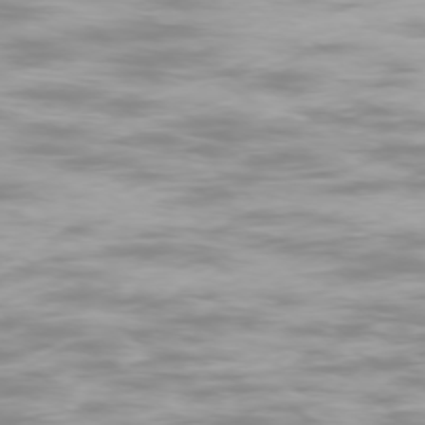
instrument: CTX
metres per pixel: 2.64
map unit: Ap
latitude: -76.8408
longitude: -81.1781
